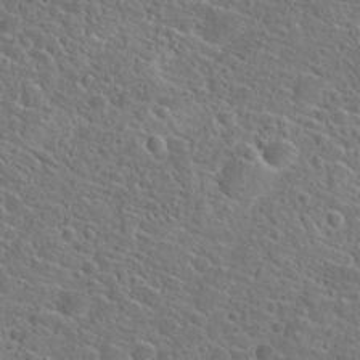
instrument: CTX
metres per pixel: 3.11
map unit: Hto
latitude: 23.1592
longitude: -45.1970
